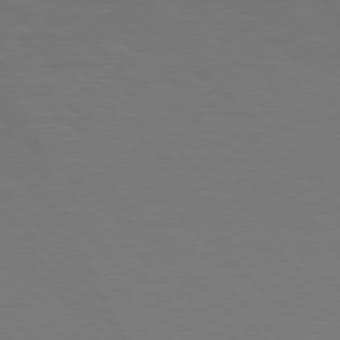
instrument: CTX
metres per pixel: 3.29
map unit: Hpe
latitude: 77.8961
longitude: -165.1592
